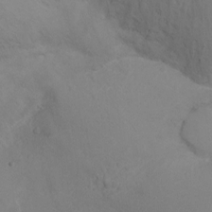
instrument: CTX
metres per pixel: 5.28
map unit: Ht
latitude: -7.4832
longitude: -23.5560
